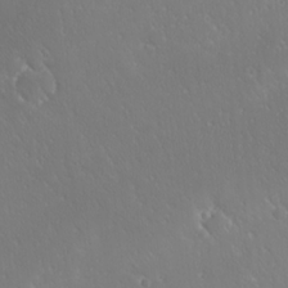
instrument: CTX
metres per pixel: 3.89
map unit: Ave
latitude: 20.5546
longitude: -137.6883
